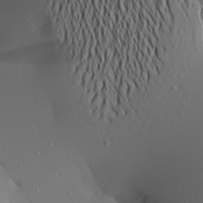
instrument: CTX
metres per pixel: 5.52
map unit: Aa
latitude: 22.1956
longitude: -146.8002
